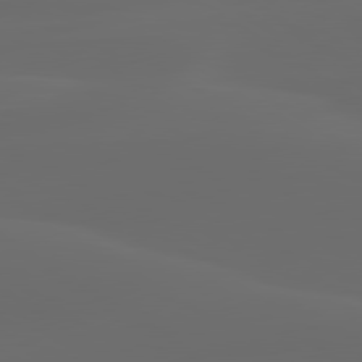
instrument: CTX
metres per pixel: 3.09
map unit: lApd
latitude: 80.1578
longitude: -94.6869
